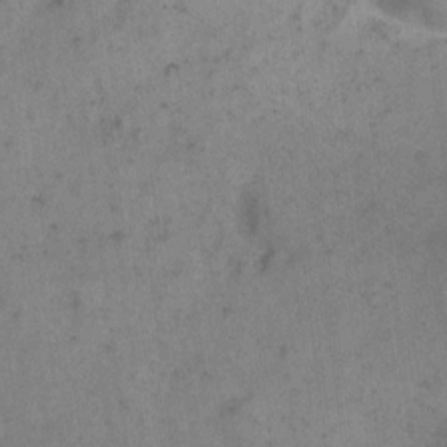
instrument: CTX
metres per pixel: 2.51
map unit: eHh
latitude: 11.0459
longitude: -62.5168
